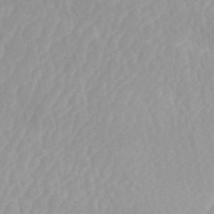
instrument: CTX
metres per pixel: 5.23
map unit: ANa
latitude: 45.8772
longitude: 27.4643
